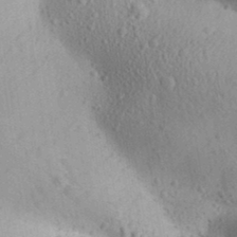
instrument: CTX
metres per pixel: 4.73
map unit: Aa
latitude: 31.7072
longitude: -145.4426
